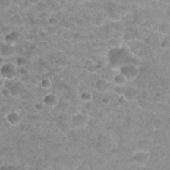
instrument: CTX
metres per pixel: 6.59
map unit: Nhu
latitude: 27.4804
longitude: -53.7261
